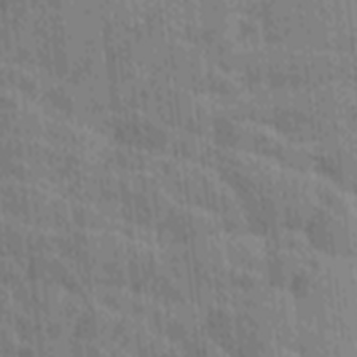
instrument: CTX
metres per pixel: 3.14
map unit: Ave
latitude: -8.8597
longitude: -123.3293
